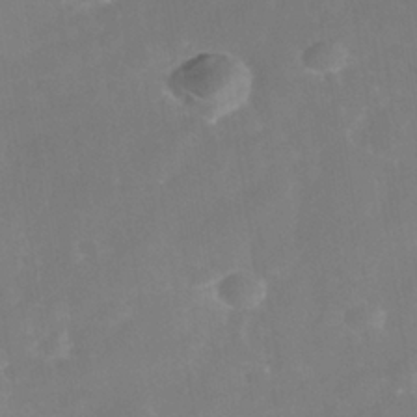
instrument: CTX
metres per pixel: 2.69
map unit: Nhe
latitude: -38.3118
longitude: -112.9891
